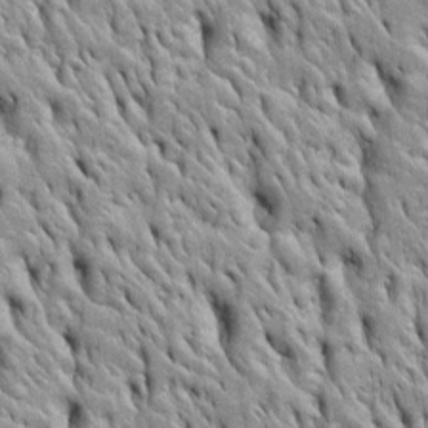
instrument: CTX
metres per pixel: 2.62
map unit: Htu
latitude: -4.6896
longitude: 150.8219
